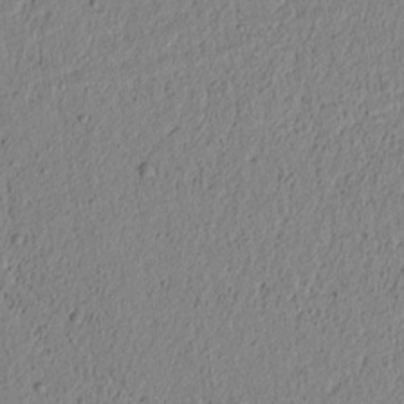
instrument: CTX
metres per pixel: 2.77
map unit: lAvf
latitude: 6.2334
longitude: 165.2754
